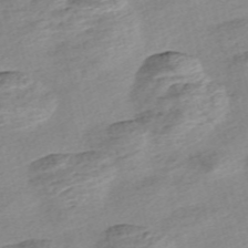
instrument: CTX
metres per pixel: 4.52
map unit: Nve
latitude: -56.6140
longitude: 53.7477
